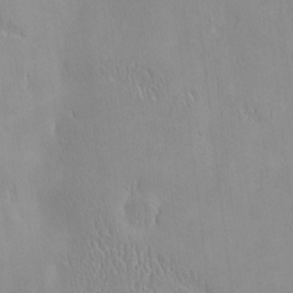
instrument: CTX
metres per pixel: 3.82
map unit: HNhu
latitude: -4.9163
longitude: 15.1431
